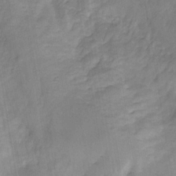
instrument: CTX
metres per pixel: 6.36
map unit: HNhu
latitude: -28.4818
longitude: 74.0472
